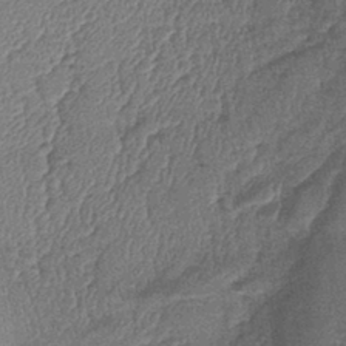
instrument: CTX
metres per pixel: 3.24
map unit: lHb
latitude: -42.5384
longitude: 79.1620
